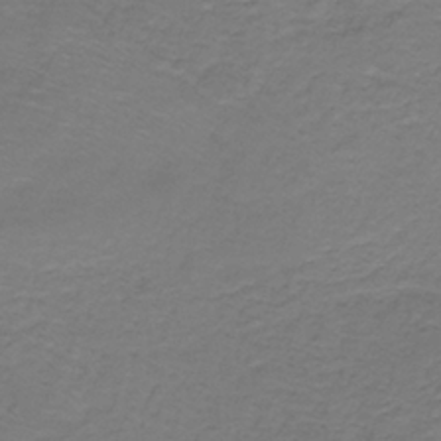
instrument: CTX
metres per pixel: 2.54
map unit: HNb
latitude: -36.6896
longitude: 53.7099
